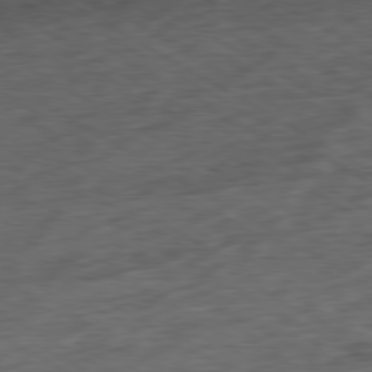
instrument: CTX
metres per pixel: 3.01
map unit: Ap
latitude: -80.5385
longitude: -74.2334
